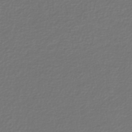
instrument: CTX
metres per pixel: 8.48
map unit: lHb
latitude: -41.6344
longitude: 72.5385
